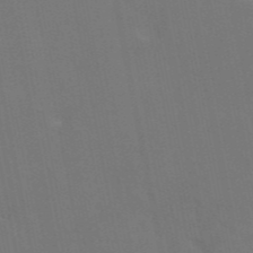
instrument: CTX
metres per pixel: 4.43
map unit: eAb
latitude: 45.7449
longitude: 121.2565
